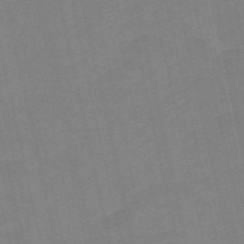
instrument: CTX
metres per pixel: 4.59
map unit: Nve
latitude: -58.0094
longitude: 50.6140
